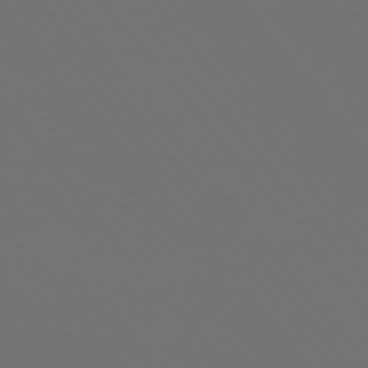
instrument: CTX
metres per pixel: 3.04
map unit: Ap
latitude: -75.1620
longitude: -77.1592
